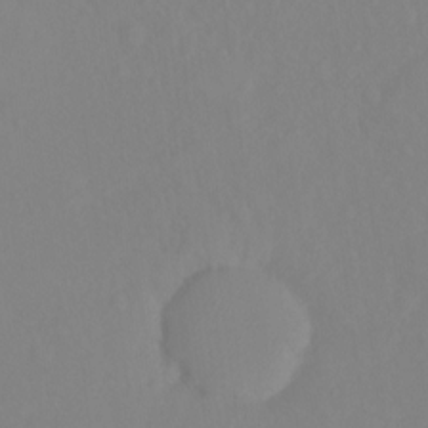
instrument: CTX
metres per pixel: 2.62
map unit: Ht
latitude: -14.2929
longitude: -56.6868
